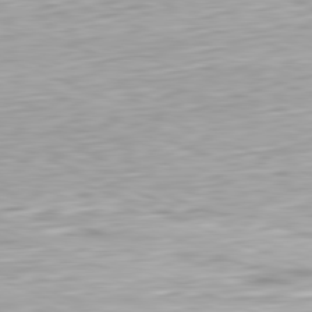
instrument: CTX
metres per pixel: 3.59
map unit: Ap
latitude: -81.9745
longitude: -70.2522
